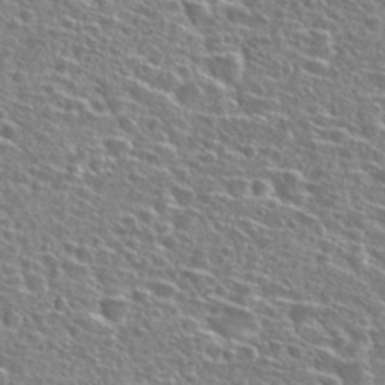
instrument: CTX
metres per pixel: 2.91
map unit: Hto
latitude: 27.0081
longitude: -47.1592
